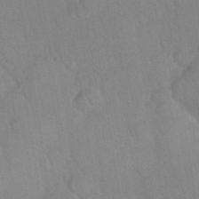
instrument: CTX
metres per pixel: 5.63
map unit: Nhu
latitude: 26.1389
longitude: -56.1010
